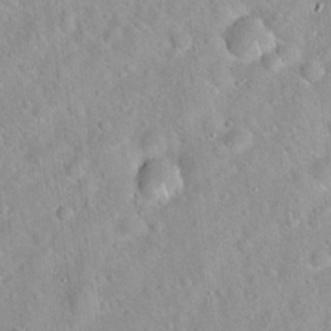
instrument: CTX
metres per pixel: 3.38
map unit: Hto
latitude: 21.0648
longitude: -52.7813
